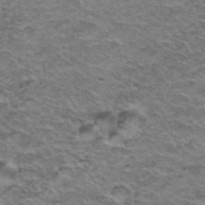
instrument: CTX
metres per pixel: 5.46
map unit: Hto
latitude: 37.8961
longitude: -41.8583
